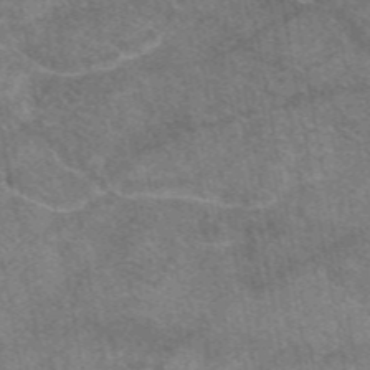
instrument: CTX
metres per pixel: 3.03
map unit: eAb
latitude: 48.5924
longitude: 122.3495
